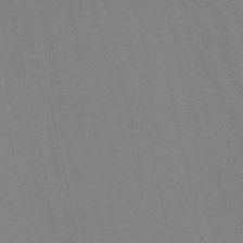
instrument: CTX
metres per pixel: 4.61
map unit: eHb
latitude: -50.0661
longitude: 76.7463
